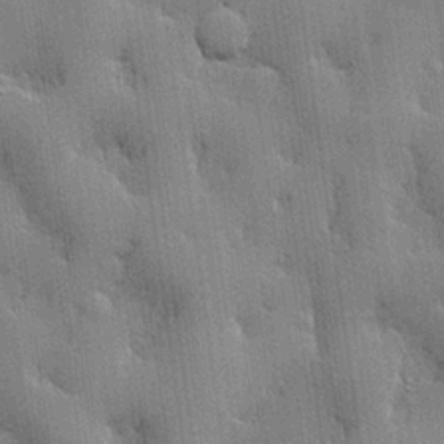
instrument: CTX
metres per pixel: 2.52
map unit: lHvf
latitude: 20.6302
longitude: 142.9541
